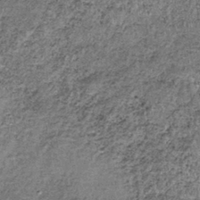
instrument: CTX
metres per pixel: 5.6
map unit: lHb
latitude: -38.1605
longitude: 65.3699
